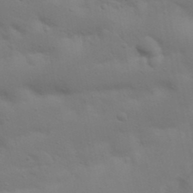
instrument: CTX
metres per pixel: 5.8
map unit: Nhu
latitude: 23.3293
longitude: -73.4238
